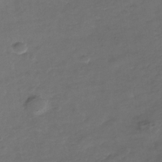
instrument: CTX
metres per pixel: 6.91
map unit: Nhe
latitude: -37.3698
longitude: -90.2900
